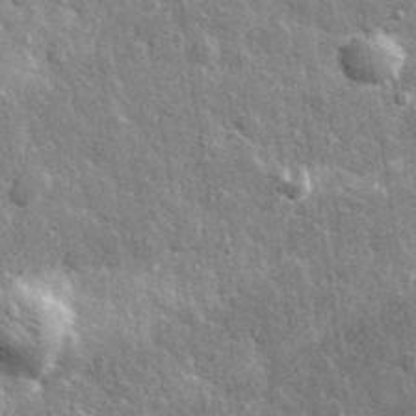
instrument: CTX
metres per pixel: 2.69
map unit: lHvf
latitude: 34.6868
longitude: -88.6491
